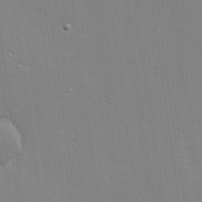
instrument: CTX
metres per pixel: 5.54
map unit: Hve
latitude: 24.9702
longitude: -93.7638
